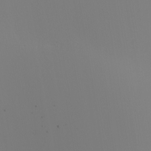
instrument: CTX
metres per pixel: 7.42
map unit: Nhu
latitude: -7.0486
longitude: -93.3859
